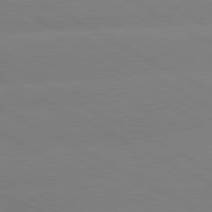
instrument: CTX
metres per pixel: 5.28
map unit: lApd
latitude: 80.5357
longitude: -153.9339
